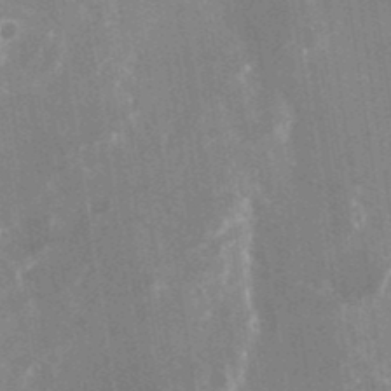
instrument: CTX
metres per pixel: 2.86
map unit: Nhu
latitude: -24.8975
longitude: -73.2726
